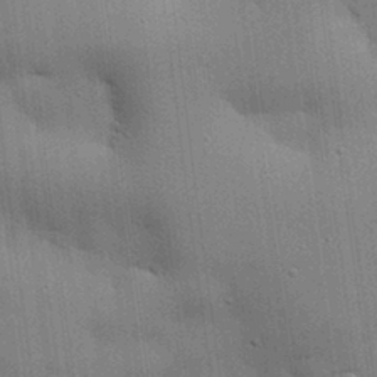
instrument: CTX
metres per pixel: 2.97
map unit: eHh
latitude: 28.6679
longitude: -82.7246
